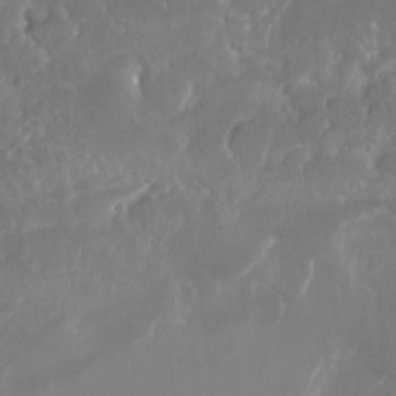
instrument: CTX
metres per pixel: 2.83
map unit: Nhu
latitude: -14.1606
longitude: -62.6491
